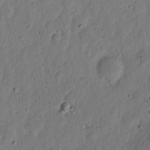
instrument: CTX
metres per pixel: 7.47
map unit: eHh
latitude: 5.9906
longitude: -71.5182
